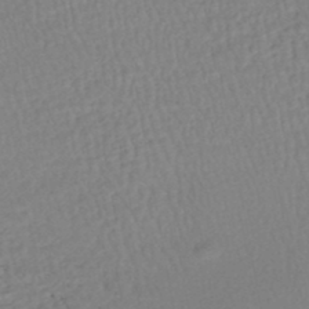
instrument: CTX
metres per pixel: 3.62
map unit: HNhu
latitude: -48.2362
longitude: 99.9367
